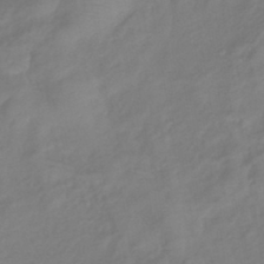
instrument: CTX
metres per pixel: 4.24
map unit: lHb
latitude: -42.1038
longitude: 81.1809
